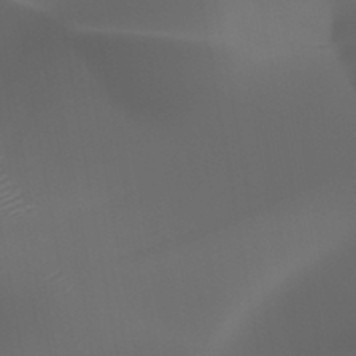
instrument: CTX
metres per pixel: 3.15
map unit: HNhu
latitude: -47.1998
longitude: 30.7841
